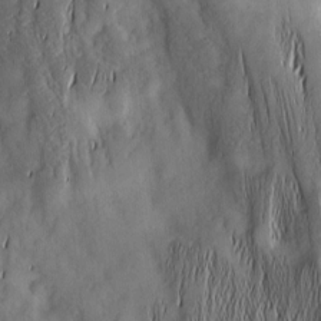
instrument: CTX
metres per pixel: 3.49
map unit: Nhu
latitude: -5.0486
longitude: -152.1956
